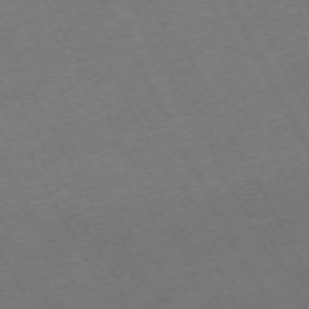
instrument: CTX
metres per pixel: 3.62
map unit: Hpe
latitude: -71.8234
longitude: 8.4629
